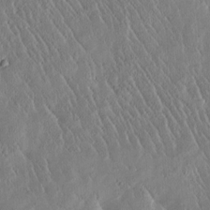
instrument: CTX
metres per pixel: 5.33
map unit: Htu
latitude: -1.5211
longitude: 175.1998
